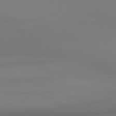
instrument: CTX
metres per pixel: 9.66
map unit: lApd
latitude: 80.7057
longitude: 136.6707
